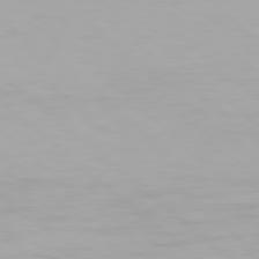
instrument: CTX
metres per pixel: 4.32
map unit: Hpe
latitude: 77.9339
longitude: -133.5938
